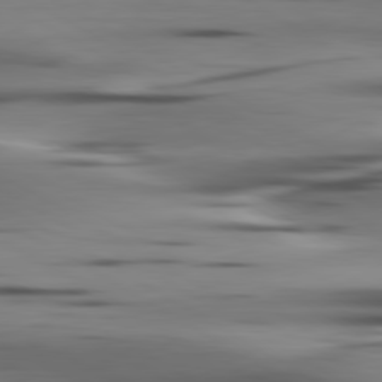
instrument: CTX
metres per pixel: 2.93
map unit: lApd
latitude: 80.3845
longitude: -122.4034
